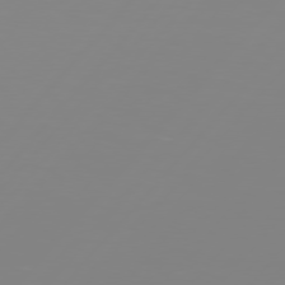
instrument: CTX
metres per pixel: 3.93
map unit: Hpe
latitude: 77.1025
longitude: -139.9717
